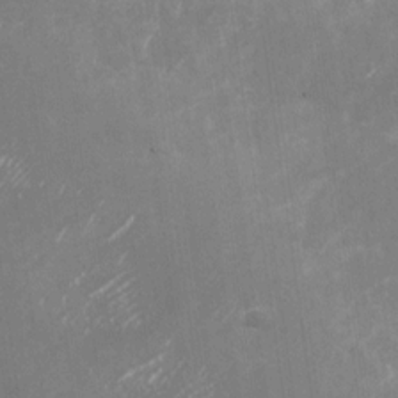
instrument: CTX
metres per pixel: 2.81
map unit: Nhu
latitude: -27.5210
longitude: -74.6868
